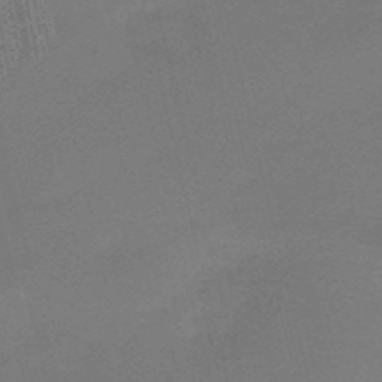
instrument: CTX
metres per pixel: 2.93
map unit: HNb
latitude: -50.6707
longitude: -42.0444
